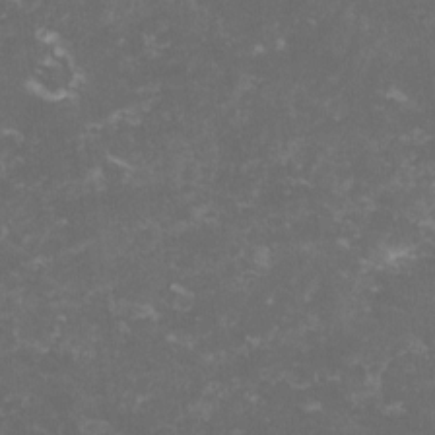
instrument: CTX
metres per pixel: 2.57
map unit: lHvf
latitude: -13.7478
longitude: -99.0836
